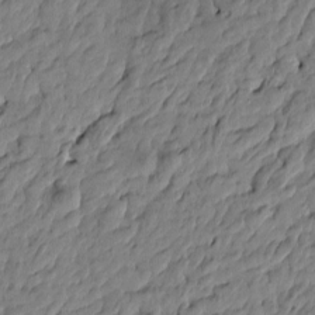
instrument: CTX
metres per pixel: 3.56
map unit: Htu
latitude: -5.0675
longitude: 177.6722
